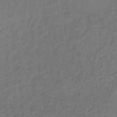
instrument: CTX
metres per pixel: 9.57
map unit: lHb
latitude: -35.2943
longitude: 65.5210
